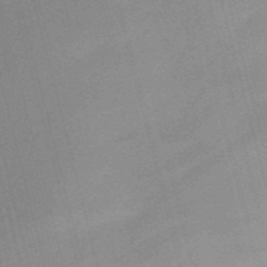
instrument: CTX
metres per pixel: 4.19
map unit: HNb
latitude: -54.8975
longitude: -46.2901
